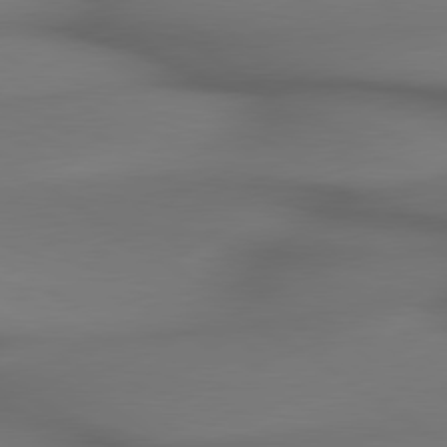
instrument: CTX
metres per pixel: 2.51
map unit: lApd
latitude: 79.5182
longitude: -174.3656
